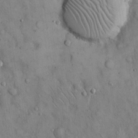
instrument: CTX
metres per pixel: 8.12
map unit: Hto
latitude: 14.4601
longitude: -58.4601
